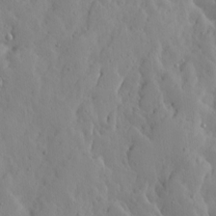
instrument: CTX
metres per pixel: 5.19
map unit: Ave
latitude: 13.4804
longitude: -133.3293
